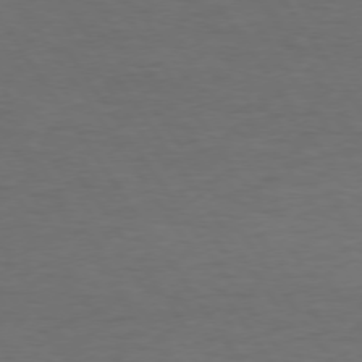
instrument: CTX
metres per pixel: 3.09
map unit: Hpe
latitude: 74.1956
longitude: -130.3279
